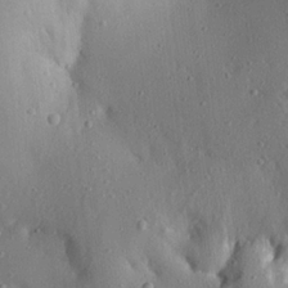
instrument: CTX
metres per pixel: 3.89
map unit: Aa
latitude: 21.1592
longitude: -142.8758
